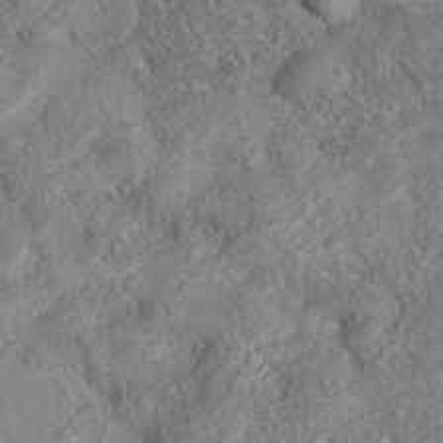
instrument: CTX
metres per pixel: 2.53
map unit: eAb
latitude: 36.6113
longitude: 113.0864
